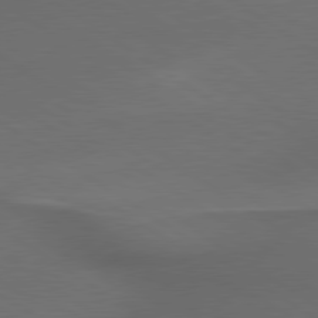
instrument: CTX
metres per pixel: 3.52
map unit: lApd
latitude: 79.7828
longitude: -176.2333
